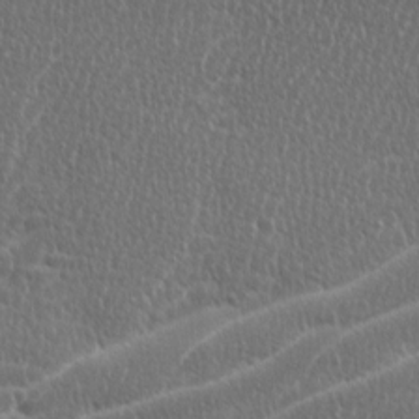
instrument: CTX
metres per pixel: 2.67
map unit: Ave
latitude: -0.5952
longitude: -114.8191
